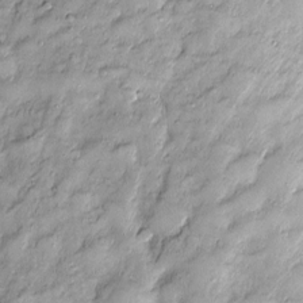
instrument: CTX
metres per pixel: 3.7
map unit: Htu
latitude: -4.1794
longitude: 159.4076
